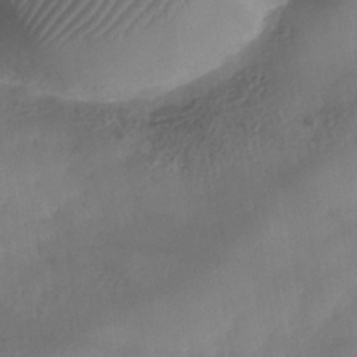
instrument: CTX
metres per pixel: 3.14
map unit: Nhe
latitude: -37.8989
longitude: -146.9892
